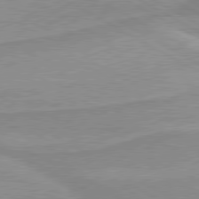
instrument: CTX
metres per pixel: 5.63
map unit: lApd
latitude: 80.1767
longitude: 170.8597
